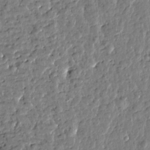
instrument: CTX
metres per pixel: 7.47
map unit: Htu
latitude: -0.4062
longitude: -178.4412
